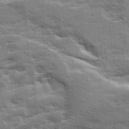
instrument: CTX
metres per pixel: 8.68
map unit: Ave
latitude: 19.2726
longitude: -130.0255
